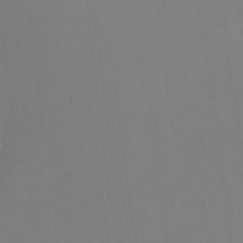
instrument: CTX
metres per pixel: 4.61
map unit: Hto
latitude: -8.4062
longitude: -48.8191
